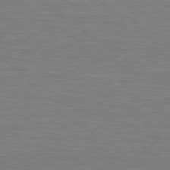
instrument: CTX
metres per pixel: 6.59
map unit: lApd
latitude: 79.2726
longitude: -91.1592
